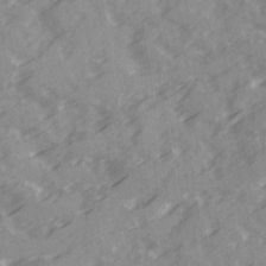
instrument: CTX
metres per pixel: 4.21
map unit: Ave
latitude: 19.7827
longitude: -131.2726
